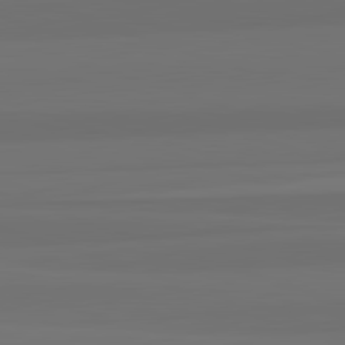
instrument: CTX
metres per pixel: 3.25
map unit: lApd
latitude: 82.8569
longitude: 166.2173
